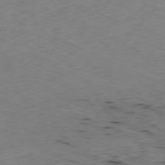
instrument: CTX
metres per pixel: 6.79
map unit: Ap
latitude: -80.0472
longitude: -67.4048
